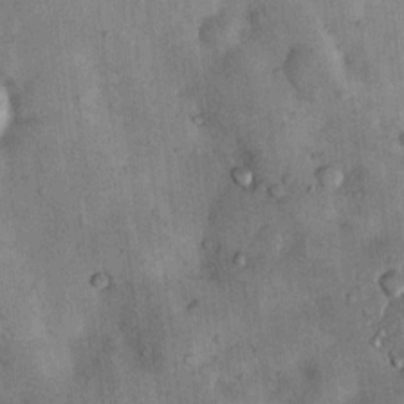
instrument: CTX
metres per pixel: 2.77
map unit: Nhu
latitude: 7.4615
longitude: -23.9150
